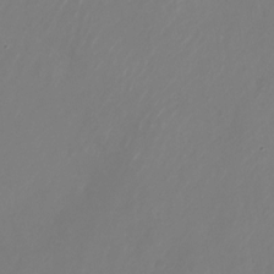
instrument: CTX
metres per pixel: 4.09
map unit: Nhu
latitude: -27.3887
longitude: -71.9717
